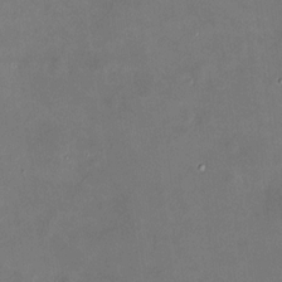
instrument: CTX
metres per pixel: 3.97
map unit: HNhu
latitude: 7.0836
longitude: 9.1620
